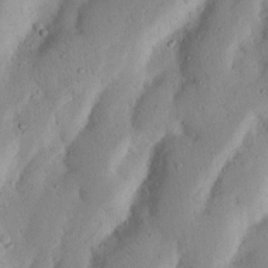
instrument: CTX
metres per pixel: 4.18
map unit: Nhu
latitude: 17.8017
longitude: -75.4993
